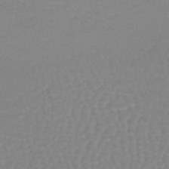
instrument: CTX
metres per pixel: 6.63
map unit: lHb
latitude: -40.2172
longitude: 67.4454
